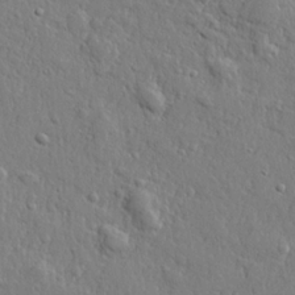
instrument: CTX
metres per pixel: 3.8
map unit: lHvf
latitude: 22.2900
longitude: 144.1606
